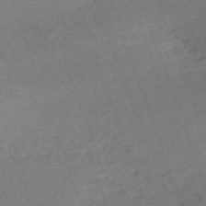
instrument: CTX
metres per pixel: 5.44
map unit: eHh
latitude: -64.6708
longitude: 51.0297
